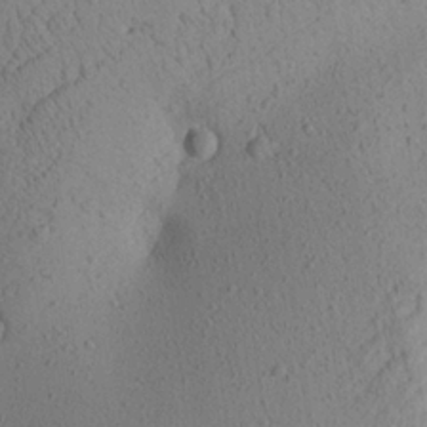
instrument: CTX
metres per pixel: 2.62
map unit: Aa
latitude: 24.4412
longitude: -144.5734
